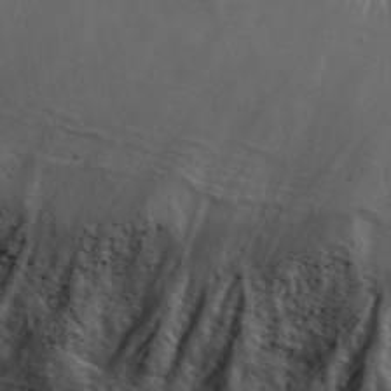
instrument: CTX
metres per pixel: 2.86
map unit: eHh
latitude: 40.4601
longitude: -56.9513
